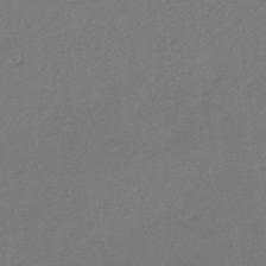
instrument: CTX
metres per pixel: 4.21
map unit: lHb
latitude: -46.9541
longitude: 72.6518
